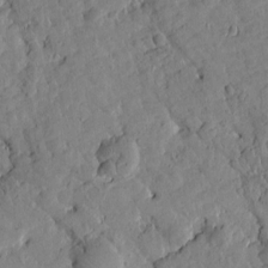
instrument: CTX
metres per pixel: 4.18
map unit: Htu
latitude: 2.0255
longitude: 177.9556
